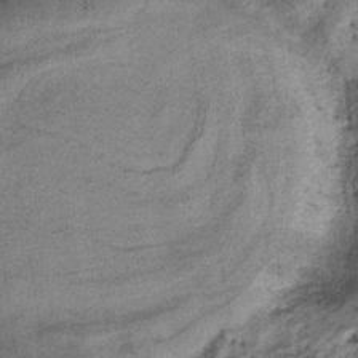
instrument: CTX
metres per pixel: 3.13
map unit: HNb
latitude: -34.0661
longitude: 54.2173
